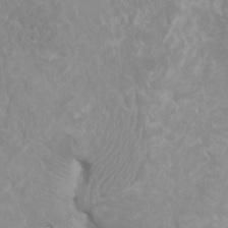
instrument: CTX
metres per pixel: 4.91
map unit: HNhu
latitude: 3.7827
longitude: -3.0647
